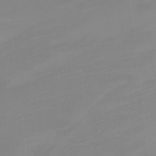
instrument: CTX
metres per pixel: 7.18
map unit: Nhu
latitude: -8.5007
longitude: -82.3845
